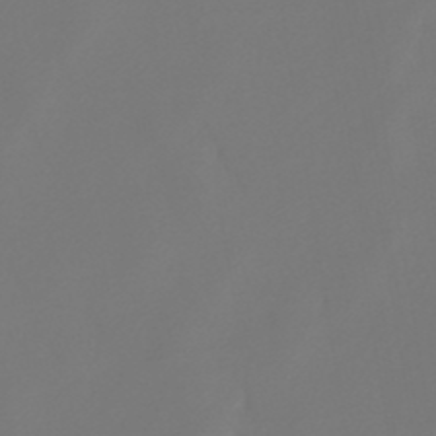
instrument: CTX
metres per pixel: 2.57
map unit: lHb
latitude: -47.1431
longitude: 72.4440
